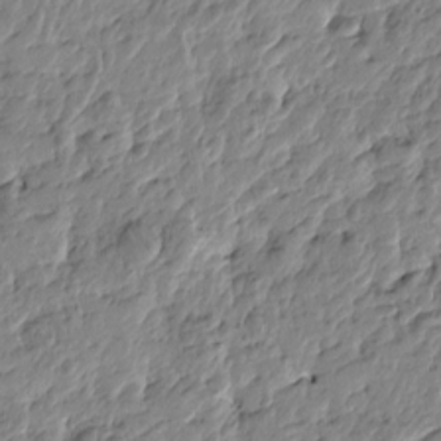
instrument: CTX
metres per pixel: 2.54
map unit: Htu
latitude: -4.4440
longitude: 178.9163
